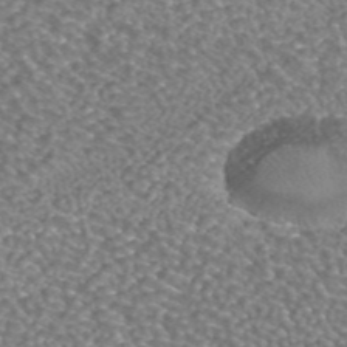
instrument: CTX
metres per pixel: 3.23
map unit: ANa
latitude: 43.1025
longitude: 24.8219
